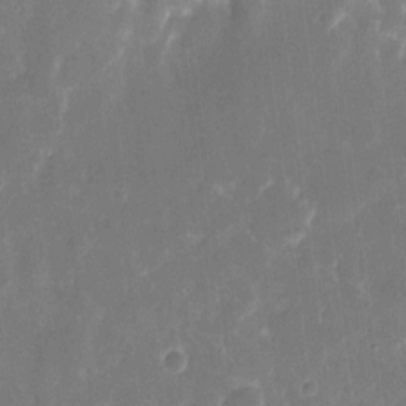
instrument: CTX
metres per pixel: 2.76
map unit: eHh
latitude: 8.7435
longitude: -70.4790
